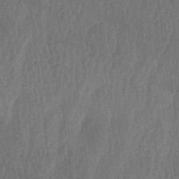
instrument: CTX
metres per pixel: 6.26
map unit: lAa
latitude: -7.1242
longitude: -129.1025
